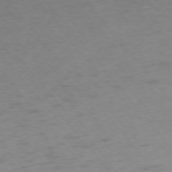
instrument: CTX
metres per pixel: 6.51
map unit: Ap
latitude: -75.5966
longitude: -66.7246
